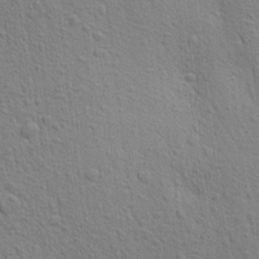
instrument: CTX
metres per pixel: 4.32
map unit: Aa
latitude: 24.6301
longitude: -147.1781
